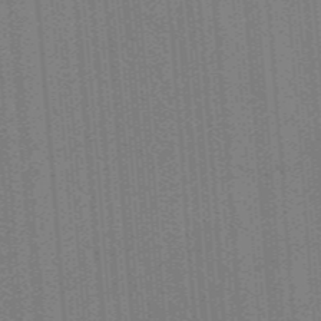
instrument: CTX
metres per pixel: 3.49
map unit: ANa
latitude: -38.2929
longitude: 94.9163
